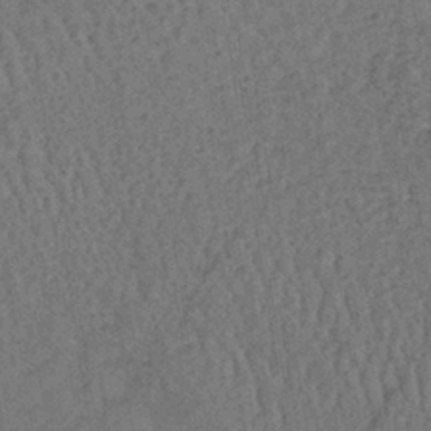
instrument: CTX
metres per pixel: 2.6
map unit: lHb
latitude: -39.7289
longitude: 62.4440
